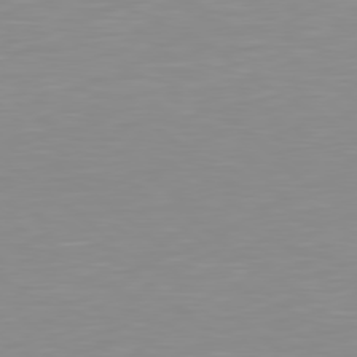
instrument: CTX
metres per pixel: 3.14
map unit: Hpe
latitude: 78.7058
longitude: -172.6301
